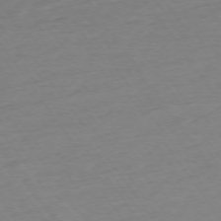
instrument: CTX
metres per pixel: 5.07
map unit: Ap
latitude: -74.7086
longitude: -80.9325
